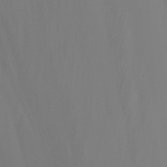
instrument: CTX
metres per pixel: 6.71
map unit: Nhu
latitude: -4.4062
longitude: -76.2711
